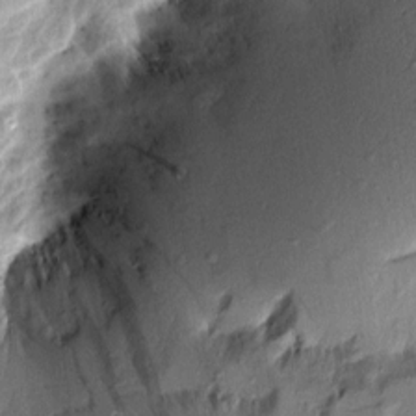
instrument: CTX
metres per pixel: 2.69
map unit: Aa
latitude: 8.9136
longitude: -132.8191
